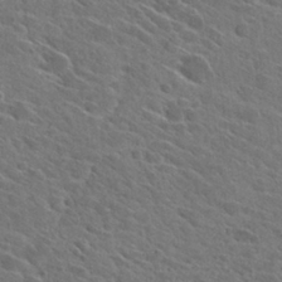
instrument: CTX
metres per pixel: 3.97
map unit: Hto
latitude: 27.7072
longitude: -42.8380
